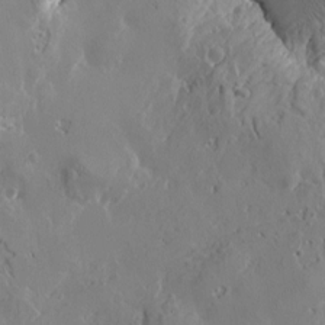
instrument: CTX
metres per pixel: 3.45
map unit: Htu
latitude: -3.7855
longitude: -176.9136
